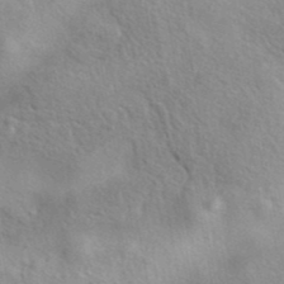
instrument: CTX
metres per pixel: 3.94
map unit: eAb
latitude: 41.6504
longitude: 103.7478
